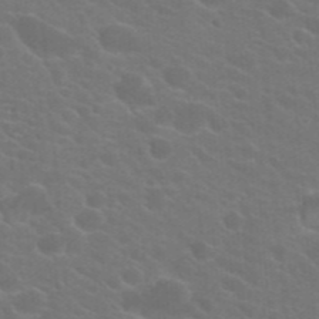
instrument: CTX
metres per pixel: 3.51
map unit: Hto
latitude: 23.5560
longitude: -36.4790
